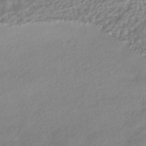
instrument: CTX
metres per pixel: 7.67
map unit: HNhu
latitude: -43.2375
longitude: 95.2942
